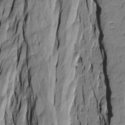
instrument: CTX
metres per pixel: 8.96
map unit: Htu
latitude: -10.2362
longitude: 176.5196
